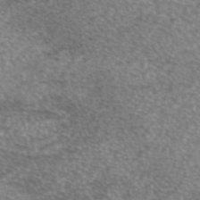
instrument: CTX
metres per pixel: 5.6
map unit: eAb
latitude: 45.0458
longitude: 103.8045
